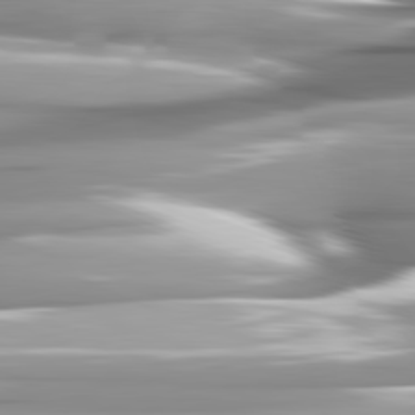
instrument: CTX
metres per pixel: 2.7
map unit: lApd
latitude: 82.3467
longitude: -142.0633
